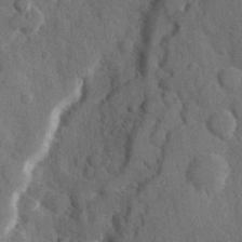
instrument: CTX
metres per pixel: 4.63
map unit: Hve
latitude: 24.4034
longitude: 149.2187
